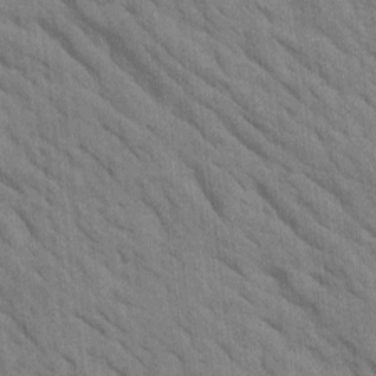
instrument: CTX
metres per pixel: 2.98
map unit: Htu
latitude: 1.6127
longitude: 143.5399
